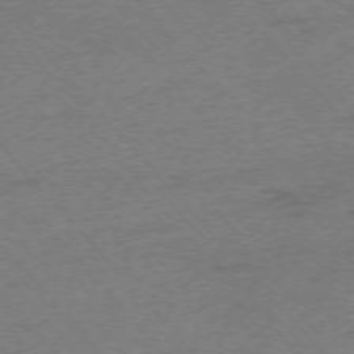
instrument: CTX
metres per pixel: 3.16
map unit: Ap
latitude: -75.8990
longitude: -71.5749
